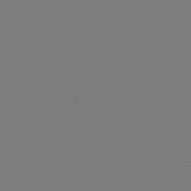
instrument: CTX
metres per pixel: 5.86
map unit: Hpe
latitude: 78.8191
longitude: -166.5734
